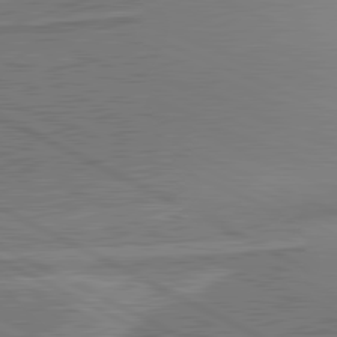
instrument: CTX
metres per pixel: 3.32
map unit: lApd
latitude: 81.2537
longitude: 142.1416
